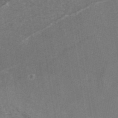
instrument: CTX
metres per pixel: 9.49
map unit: ANa
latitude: 44.4601
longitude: 25.4265
